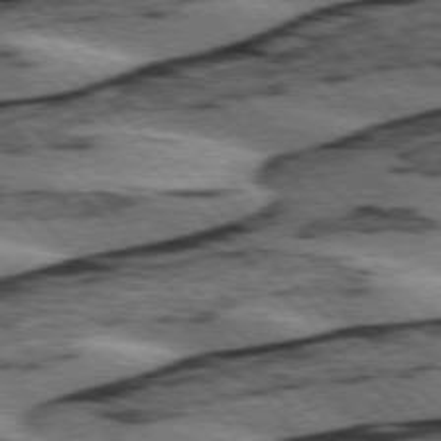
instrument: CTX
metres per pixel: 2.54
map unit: lApd
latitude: 75.6694
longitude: -79.1026
